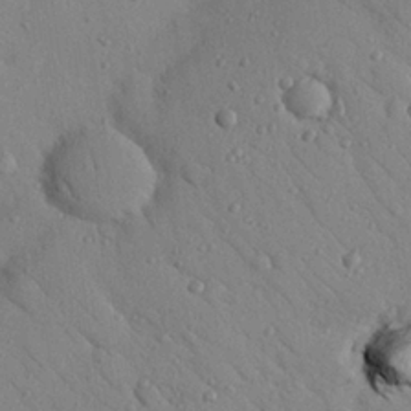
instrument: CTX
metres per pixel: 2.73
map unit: Nhu
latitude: 23.2537
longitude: -75.2537
